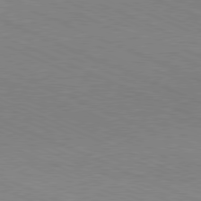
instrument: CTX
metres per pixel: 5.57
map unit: Hpe
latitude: -81.6344
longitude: 16.2740
